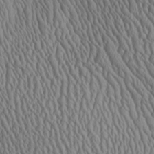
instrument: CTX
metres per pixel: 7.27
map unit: Aa
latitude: 25.2159
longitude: -135.7449
